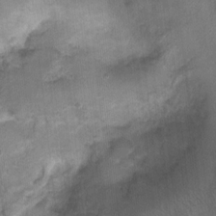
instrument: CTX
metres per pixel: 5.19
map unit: Nhu
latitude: 0.3845
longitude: -17.3481
